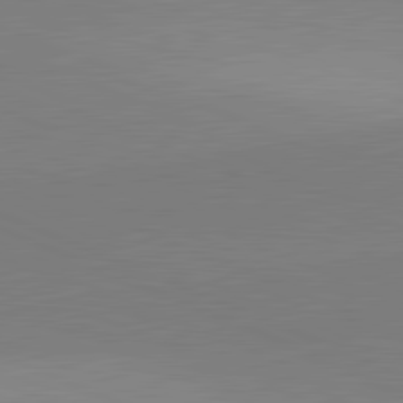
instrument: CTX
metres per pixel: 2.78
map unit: lApd
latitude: 81.9717
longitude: 138.3307
